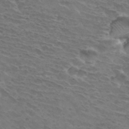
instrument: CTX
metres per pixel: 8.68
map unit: Hto
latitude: 32.7813
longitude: -43.9339
